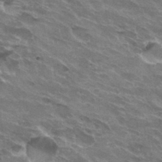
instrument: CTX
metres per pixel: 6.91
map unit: Hto
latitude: 31.9528
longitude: -43.5749
